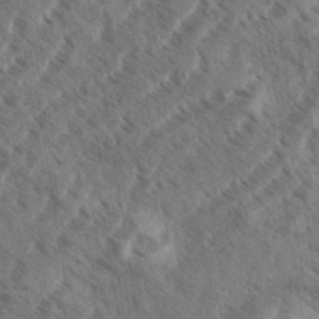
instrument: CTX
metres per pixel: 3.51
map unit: eHh
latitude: 36.8380
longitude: -138.5357
